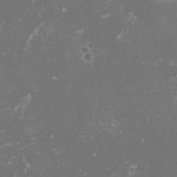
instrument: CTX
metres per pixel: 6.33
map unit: HNhu
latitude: 0.9891
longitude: 6.7463
